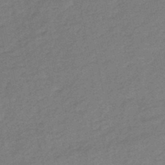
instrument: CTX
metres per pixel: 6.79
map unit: HNb
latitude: -46.5007
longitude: -35.9150
